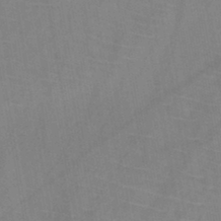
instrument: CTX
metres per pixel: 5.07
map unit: HNb
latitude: -44.9542
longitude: -39.8394
